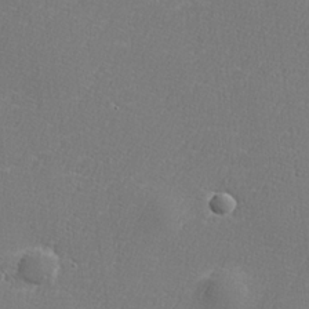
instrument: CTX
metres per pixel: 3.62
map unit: lHvf
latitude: 24.8757
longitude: 141.3698
